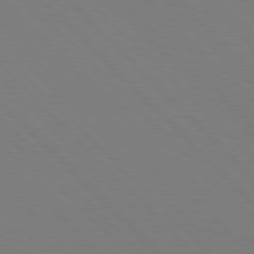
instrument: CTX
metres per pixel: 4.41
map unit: Hpe
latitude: 77.3670
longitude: -125.4426
